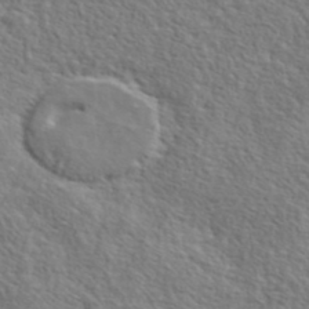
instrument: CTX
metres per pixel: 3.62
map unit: lHvf
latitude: 41.8583
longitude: -88.1011
